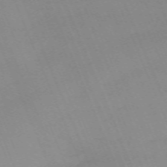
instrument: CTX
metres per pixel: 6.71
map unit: Nhu
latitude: -67.0486
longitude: 38.6141
